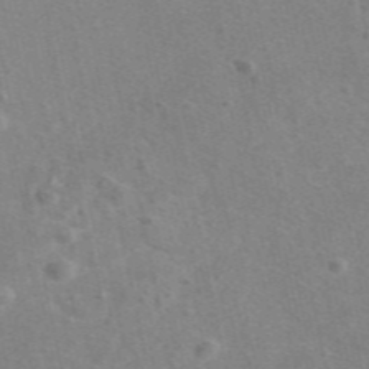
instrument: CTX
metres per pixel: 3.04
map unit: eAb
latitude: 47.8017
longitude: 115.6344
